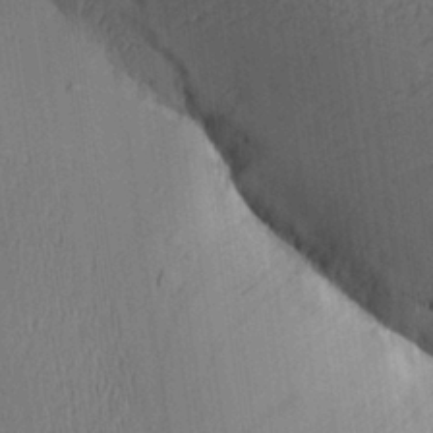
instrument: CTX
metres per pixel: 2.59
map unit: Aa
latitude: 27.7450
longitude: -137.9906
